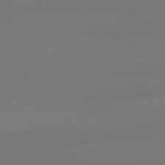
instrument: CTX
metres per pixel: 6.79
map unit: lApd
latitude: 79.1781
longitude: -143.6316
